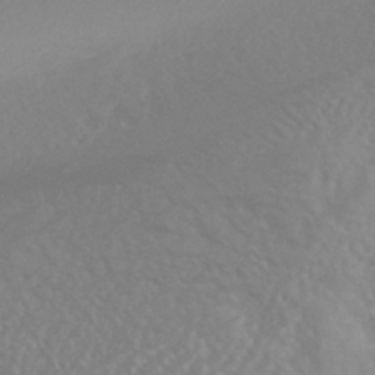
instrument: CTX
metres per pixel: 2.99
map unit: HNhu
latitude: -41.8611
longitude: 93.6533
